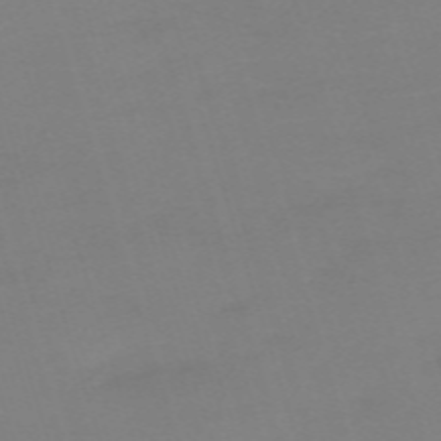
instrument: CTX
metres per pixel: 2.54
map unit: eHh
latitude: -62.4440
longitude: 49.1431
